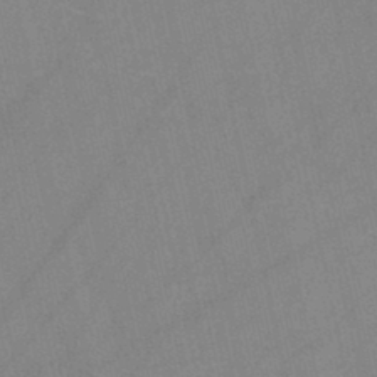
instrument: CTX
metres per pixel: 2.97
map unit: HNb
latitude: -44.7841
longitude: -41.6315
